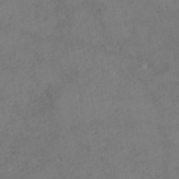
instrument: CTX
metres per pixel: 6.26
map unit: HNhu
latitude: -45.9178
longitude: 106.9164
